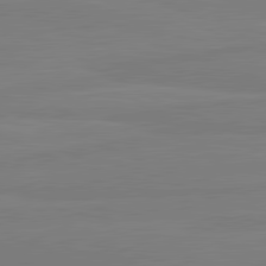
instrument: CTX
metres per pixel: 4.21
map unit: lApd
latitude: 81.6127
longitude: -179.1026
